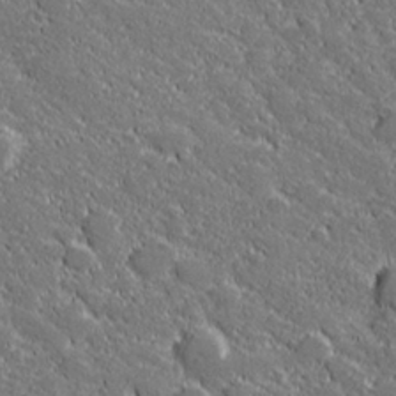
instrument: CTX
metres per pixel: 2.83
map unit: lHvf
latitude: 27.4804
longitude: 141.7666
